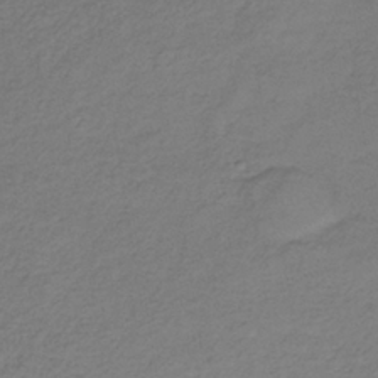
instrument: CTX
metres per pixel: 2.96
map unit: lHb
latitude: -36.2928
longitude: 71.6722
